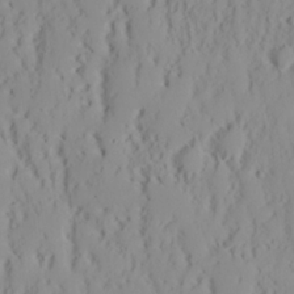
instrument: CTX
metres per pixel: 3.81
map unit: Nhu
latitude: 16.3089
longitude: -73.4616
